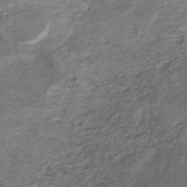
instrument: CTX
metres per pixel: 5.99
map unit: Nhe
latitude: -47.4454
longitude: -171.4426
